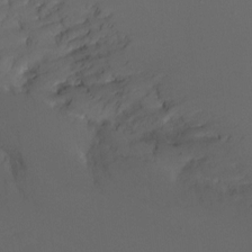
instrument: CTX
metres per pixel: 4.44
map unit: Ht
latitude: -13.3321
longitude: -44.2900
